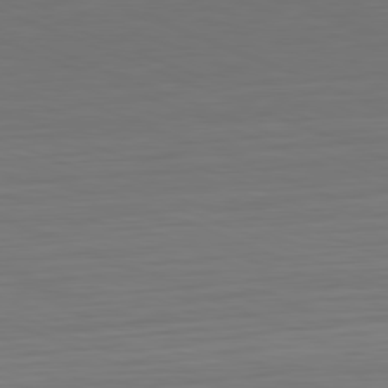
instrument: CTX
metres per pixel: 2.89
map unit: Hpe
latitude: -81.8234
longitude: 21.3509
